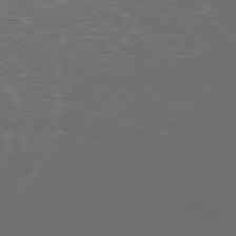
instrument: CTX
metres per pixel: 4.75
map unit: Ap
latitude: -79.6721
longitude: -74.0822
